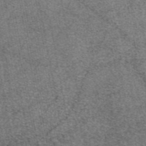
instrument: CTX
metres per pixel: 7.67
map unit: eAb
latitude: 47.1026
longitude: 106.9920
